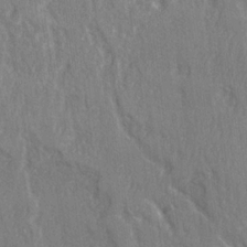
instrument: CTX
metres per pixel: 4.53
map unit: Ave
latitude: 22.2900
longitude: -134.1766
